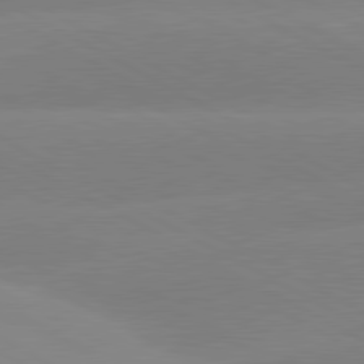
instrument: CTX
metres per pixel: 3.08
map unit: lApd
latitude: 80.6490
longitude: -153.5560
